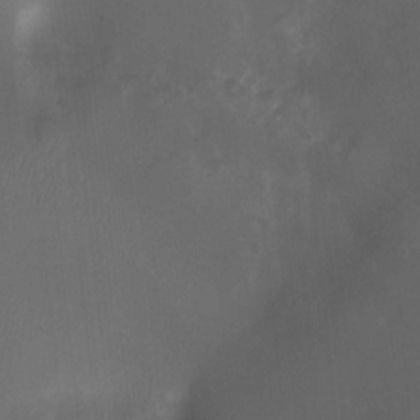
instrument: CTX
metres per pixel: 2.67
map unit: Nhu
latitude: -12.7652
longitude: -41.4048
